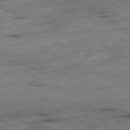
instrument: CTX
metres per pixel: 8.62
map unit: Ap
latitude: -81.2376
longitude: -71.2537
